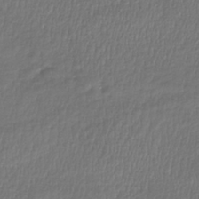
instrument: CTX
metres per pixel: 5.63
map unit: lHb
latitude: -39.6722
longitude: 73.2376
